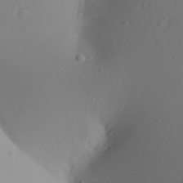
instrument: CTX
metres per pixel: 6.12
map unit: Aa
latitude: 21.8017
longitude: -146.8191
